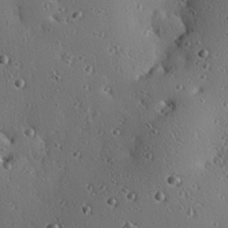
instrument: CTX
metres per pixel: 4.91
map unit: eHh
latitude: 23.1025
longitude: -91.3293
